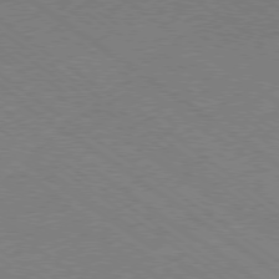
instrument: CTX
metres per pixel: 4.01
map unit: Ap
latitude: -79.1431
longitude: -99.1025
